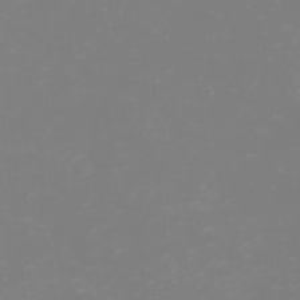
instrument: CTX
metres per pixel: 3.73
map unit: eHh
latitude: -2.3495
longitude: -75.2915
